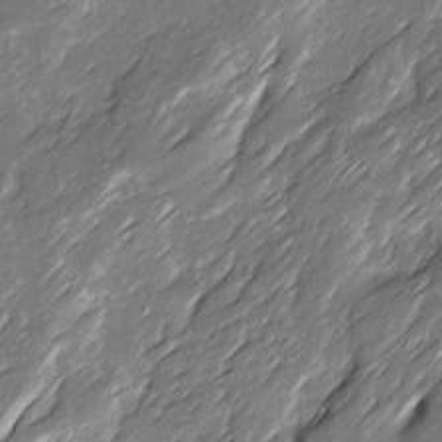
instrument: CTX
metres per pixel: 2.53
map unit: Ave
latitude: 15.6316
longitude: -135.9339
